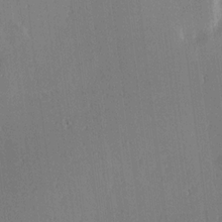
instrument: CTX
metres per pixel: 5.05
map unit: Hve
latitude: 17.9717
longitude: 149.7289
